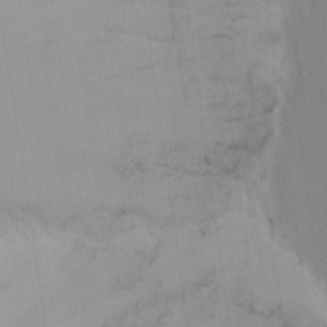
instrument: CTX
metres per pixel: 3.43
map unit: Nhu
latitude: -3.8233
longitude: -70.6679
